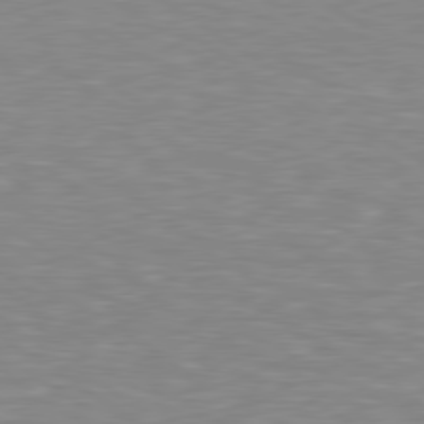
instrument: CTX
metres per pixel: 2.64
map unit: lApd
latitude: 79.0648
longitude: -88.0822
